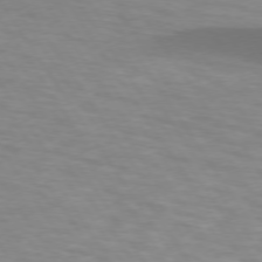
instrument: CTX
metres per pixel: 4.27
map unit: lApd
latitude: 74.1767
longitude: -53.7828
